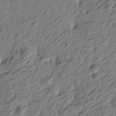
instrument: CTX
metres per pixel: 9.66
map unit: Htu
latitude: -2.3684
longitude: -179.2726
